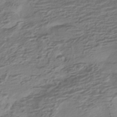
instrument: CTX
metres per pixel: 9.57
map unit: HNhu
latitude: -42.5195
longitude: 100.8596
